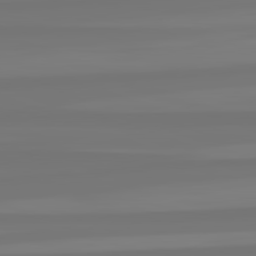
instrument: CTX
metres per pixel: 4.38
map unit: lApd
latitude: 82.5356
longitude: -176.4979
